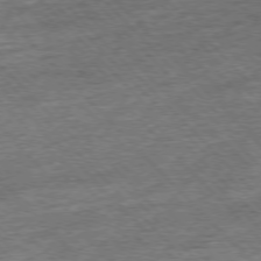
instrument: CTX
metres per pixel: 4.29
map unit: Ap
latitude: -77.0486
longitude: -97.1025
